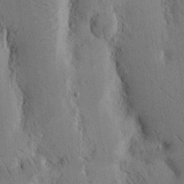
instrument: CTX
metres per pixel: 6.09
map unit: Nhu
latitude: 15.6316
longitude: -77.9717
